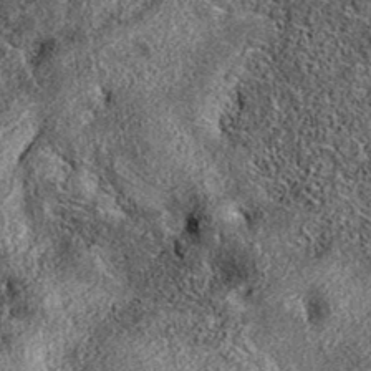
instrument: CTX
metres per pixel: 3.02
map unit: eAb
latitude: 36.7246
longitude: 108.2739
